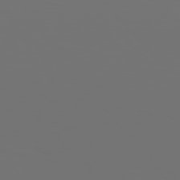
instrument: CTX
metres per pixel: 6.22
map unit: Hpe
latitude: 76.6868
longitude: -135.3481
